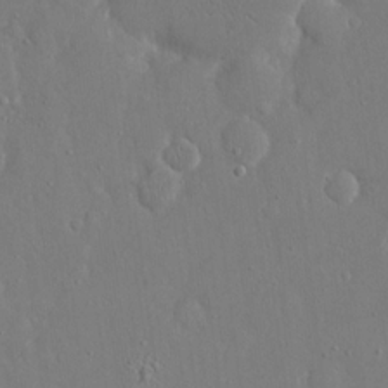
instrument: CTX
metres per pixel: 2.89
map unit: eHh
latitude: 16.8947
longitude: -71.0458
